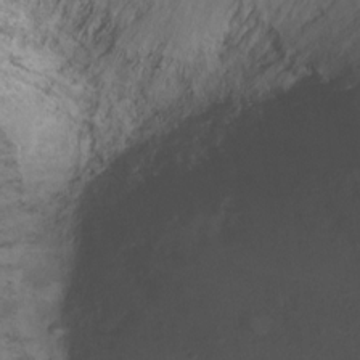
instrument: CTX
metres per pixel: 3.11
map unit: Ht
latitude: 1.1970
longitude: -35.8961
